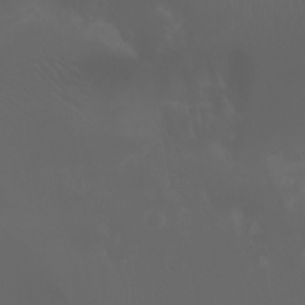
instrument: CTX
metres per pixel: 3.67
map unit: Nhu
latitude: -7.3887
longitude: -74.0822
